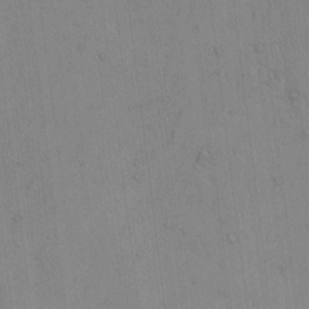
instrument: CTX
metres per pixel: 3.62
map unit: Htu
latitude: -3.8233
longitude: 170.3118
